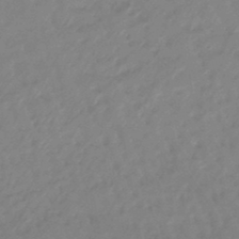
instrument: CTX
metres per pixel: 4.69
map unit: eHb
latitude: -46.2361
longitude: 83.1620
